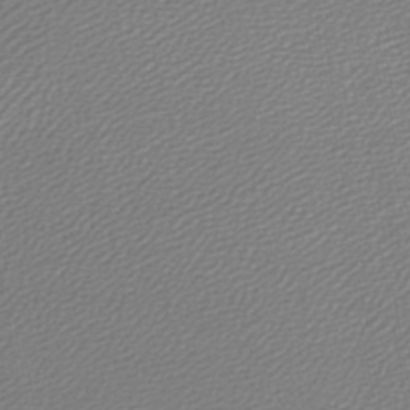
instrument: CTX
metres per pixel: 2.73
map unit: lHb
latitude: -45.1053
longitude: 61.7289
